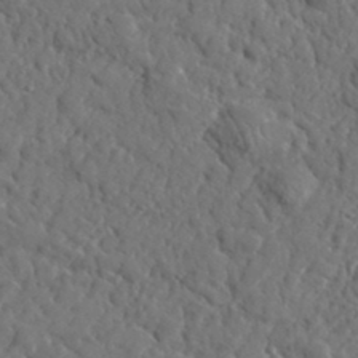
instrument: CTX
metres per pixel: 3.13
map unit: lHvf
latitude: 35.5371
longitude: -86.6301
